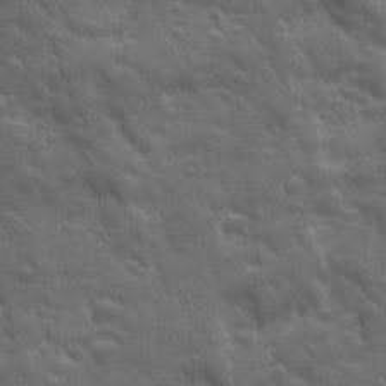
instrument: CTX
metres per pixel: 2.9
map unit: Ave
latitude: 19.2159
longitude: -133.4049
